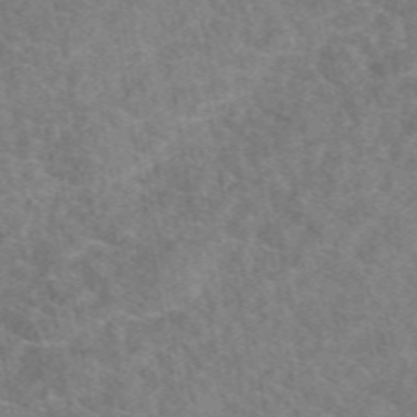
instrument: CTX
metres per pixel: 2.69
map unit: eAb
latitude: 49.2348
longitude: 110.9352
